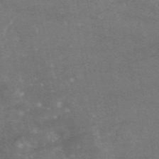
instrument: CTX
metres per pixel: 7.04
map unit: eAb
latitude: 46.6869
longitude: 120.4818
